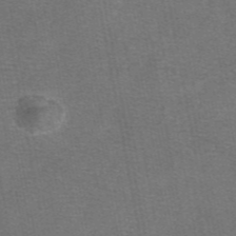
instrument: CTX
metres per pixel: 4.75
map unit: eAb
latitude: 47.7261
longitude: 105.5777
